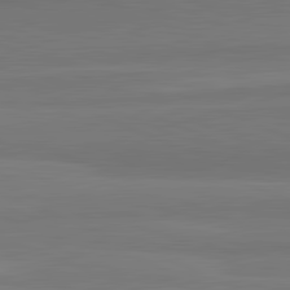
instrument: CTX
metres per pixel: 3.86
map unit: lApd
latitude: 82.4412
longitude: 157.0297
